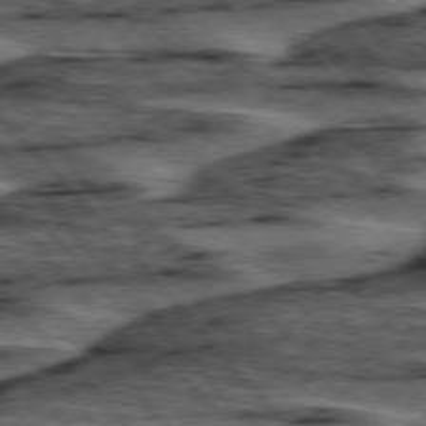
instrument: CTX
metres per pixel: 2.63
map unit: lApd
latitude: 75.8583
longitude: -77.2159
